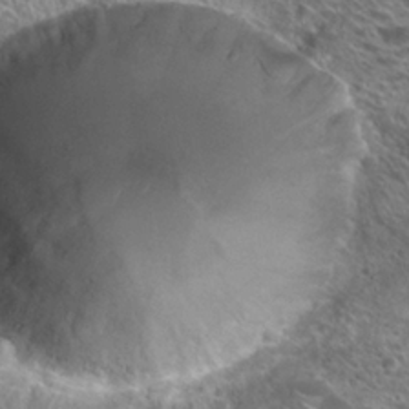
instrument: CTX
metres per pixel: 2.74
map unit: Hto
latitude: 23.2537
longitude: -37.8206
